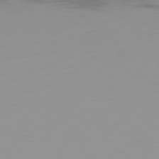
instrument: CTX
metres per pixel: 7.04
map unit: Ap
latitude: -79.4454
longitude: -68.8002
